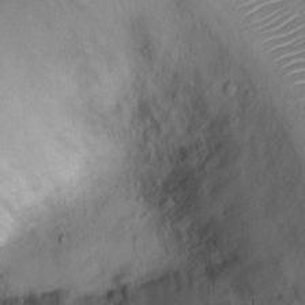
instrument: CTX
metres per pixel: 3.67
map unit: Ht
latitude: 14.5924
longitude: -41.0080
